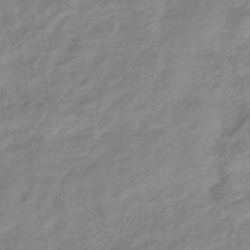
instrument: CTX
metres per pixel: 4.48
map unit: eHb
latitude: -37.7288
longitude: 76.3495
